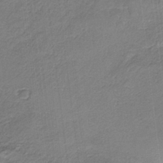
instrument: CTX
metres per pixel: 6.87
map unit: HNb
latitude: -34.9542
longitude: 57.7666
